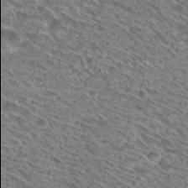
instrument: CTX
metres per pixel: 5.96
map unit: Hto
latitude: 30.3845
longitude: -45.9906
